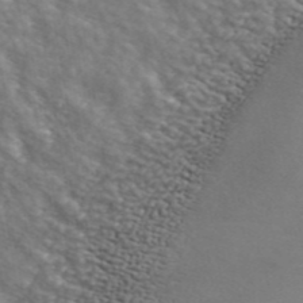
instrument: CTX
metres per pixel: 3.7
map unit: ANa
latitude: 44.5357
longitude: 28.7652
